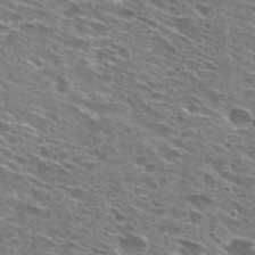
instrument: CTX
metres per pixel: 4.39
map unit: Hto
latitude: 28.7624
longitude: -46.1011
